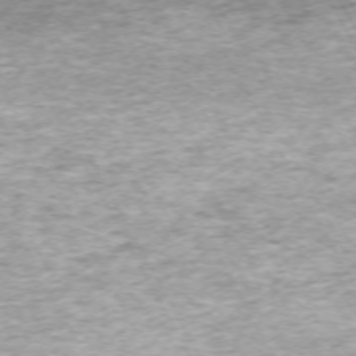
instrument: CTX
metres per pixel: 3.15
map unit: Hpe
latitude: -70.9353
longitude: 13.0675
